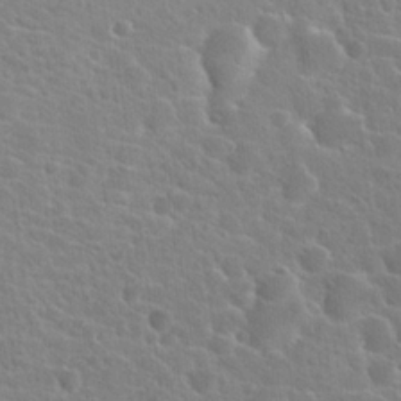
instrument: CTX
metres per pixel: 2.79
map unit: Hto
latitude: 21.3860
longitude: -39.6316
